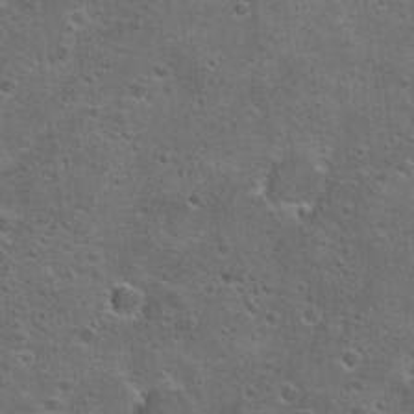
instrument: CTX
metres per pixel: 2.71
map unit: Hto
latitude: 22.2145
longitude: -45.4426
